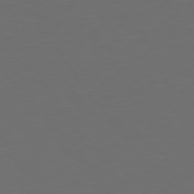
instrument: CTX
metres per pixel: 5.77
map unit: Hpe
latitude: 74.6491
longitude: -124.8002
